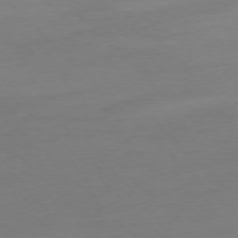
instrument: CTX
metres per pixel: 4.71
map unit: Ap
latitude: -77.1998
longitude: -62.9136
